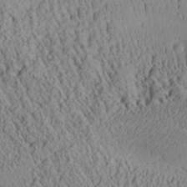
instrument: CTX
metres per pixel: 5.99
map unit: Aa
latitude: 25.9528
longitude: -134.7813
